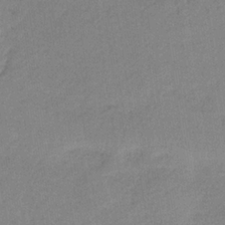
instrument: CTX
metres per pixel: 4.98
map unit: HNb
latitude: -34.4818
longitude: 59.1809
